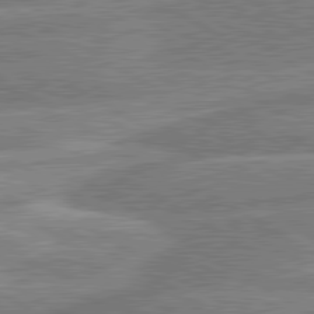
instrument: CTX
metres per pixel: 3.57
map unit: lApd
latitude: 80.6301
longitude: -170.6301
